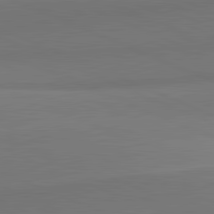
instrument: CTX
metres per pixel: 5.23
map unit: lApd
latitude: 82.0255
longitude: 150.5952
